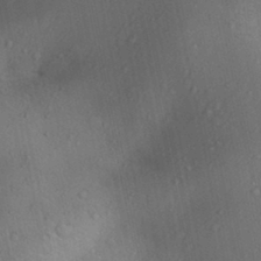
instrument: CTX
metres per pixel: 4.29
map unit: Aa
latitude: 31.1970
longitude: -144.1955
